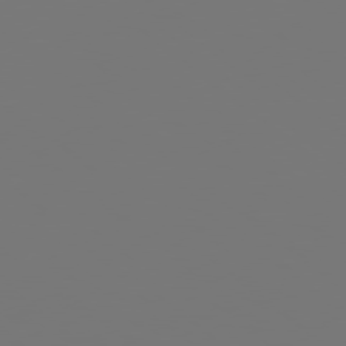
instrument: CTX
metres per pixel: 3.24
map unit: Hpe
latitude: 78.8191
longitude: -138.2333
